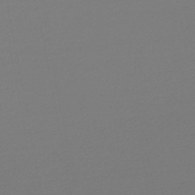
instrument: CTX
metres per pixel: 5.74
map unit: lHb
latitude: -47.3131
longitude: 66.6140
